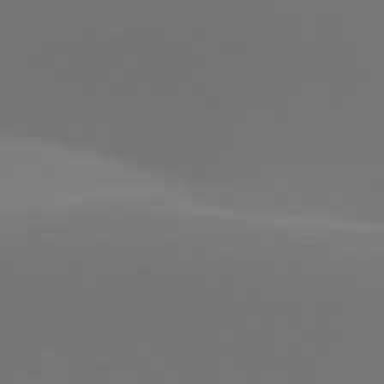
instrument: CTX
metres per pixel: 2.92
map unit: lApd
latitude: 77.6694
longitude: -52.0822
